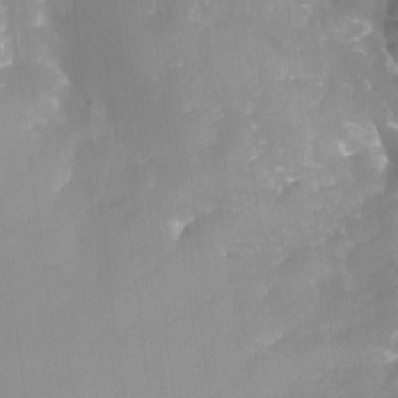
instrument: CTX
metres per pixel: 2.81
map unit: Nhu
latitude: -25.7289
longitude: -57.1592
